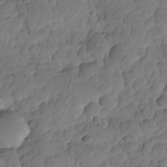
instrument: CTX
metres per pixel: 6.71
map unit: HNhu
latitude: -24.8597
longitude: 49.5399
